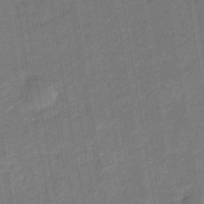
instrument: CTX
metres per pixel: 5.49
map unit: eHb
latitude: -44.1984
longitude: 86.7085
